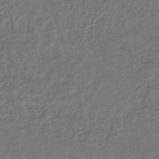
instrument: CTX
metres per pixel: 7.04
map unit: eHb
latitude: -31.5966
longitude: 73.1242
